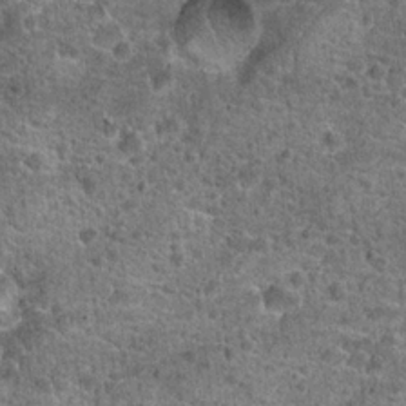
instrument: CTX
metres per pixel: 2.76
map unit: Hto
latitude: 19.6316
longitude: -42.4223
